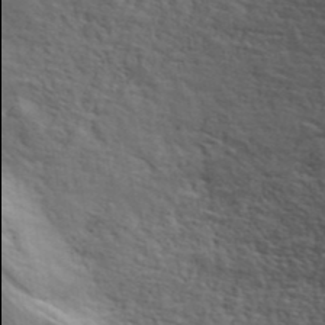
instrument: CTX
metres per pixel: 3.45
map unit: ANa
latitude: 42.1578
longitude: 50.0094
